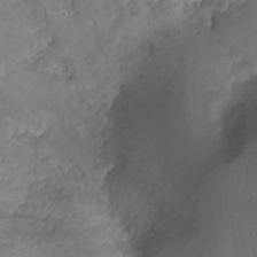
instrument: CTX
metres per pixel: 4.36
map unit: Ht
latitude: 1.1970
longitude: -34.9135
